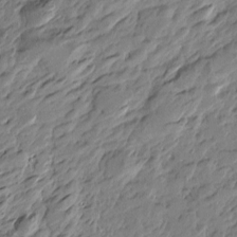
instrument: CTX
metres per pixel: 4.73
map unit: Htu
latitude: -3.3131
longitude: -178.8002
